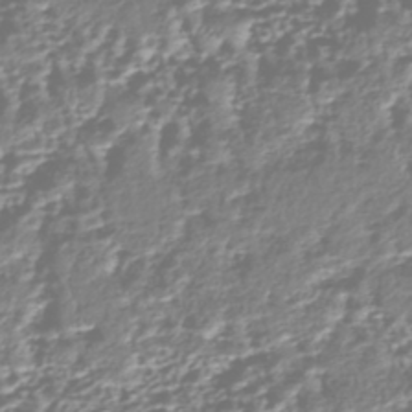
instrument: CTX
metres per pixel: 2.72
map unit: HNhu
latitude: -43.9745
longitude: 106.5196
